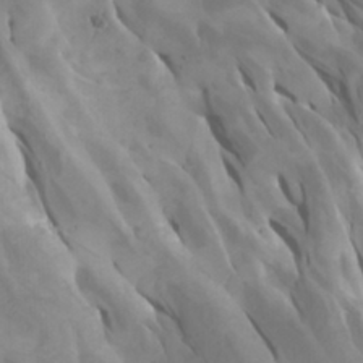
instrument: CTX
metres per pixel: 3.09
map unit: Htu
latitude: -6.1605
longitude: -76.3089
